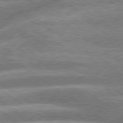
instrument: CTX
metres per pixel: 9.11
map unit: lApd
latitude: 79.4616
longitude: -159.9528
